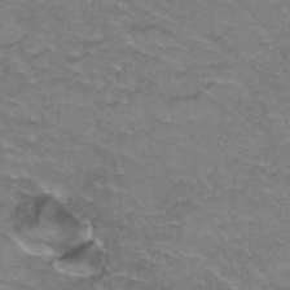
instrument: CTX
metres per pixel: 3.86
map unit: Hto
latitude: 37.4805
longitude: -41.5938
